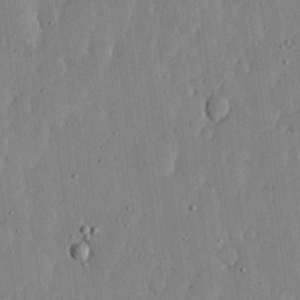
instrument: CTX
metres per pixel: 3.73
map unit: lHvf
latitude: 18.0444
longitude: -116.1389
